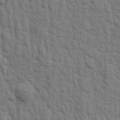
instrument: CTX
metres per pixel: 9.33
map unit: Aa
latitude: 19.4804
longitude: -141.9528
